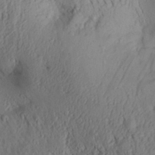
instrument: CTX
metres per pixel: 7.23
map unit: Aa
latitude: 29.0080
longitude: -134.2333
